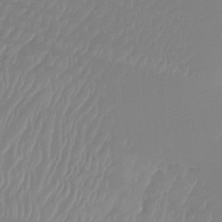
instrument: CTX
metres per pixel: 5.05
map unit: Ht
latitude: -14.0472
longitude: -50.8758
